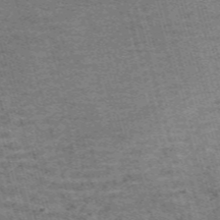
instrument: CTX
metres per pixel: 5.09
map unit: Nve
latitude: -59.6154
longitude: 64.2173
